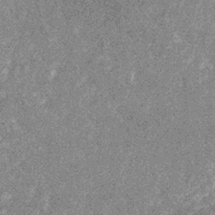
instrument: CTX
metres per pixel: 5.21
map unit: eHb
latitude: -31.7477
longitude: 69.5777
